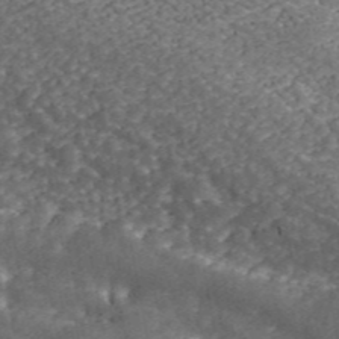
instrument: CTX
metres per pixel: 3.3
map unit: ANa
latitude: 45.8961
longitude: 38.4629
